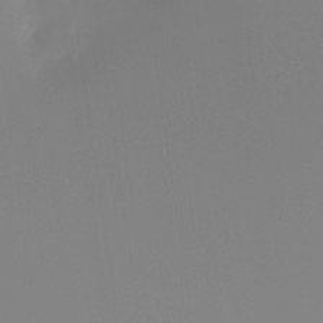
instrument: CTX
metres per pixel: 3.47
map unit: Ht
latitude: -12.8786
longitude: -50.1200
